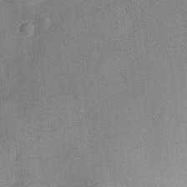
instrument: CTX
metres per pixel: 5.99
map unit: Ht
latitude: -12.7841
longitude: -24.4223
